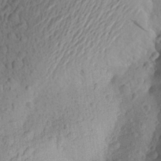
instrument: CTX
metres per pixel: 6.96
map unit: Aa
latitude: 25.8961
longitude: -145.0080
